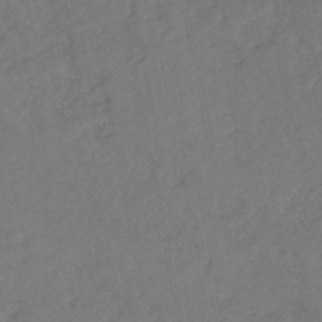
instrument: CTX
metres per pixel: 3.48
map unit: HNhu
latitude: -48.1984
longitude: 97.9178
